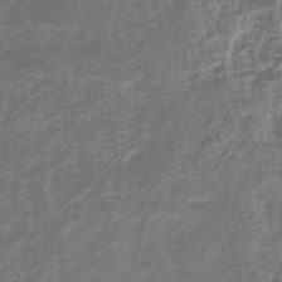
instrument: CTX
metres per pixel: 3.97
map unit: eHh
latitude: -43.2753
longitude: -33.1592
